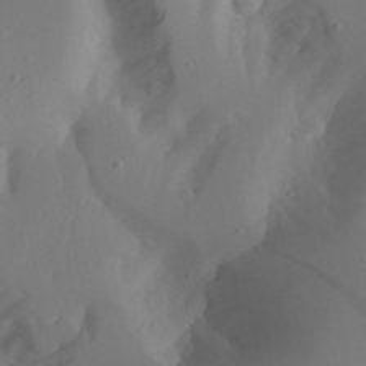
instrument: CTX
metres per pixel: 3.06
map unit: Aa
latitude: 24.0255
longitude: -131.4049
